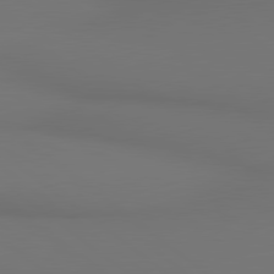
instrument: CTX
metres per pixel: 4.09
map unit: lApd
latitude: 80.6301
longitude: 154.1039
